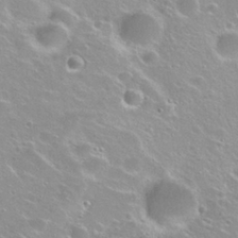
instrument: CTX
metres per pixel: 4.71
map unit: Nhu
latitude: 27.6505
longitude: -50.7624
